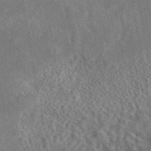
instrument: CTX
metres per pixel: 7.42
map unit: eAb
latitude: 42.9514
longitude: 109.6344
